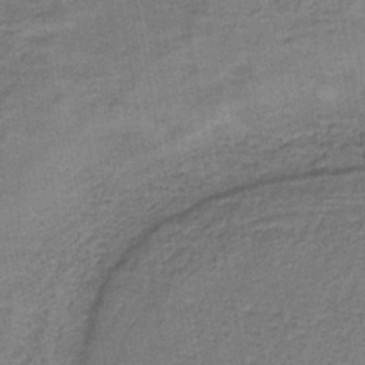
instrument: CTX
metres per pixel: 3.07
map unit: HNb
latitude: -36.9352
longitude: 51.9367
